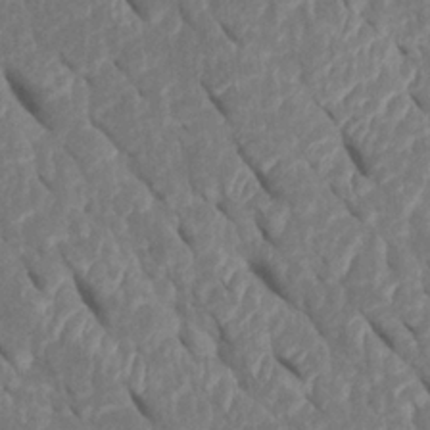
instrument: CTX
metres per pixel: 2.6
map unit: Htu
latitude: 1.4993
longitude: 147.3132
